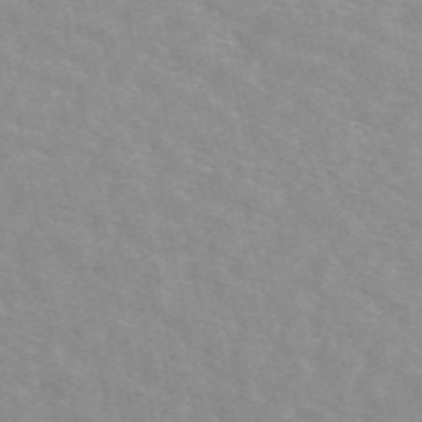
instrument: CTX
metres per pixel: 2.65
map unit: eAb
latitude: 50.3089
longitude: 117.9367
